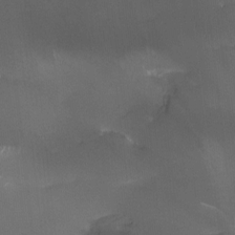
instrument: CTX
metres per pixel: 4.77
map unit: HNhu
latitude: 0.8380
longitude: -3.3104
